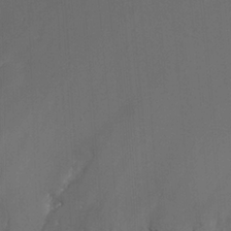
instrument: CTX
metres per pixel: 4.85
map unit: Nhu
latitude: -12.1606
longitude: -72.9325
